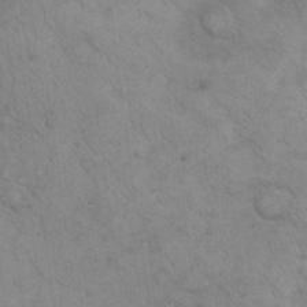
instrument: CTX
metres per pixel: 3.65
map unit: eHh
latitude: 22.0633
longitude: -59.2915
